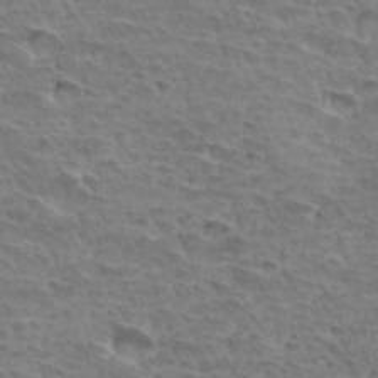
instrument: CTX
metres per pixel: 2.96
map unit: Hto
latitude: 34.0633
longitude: -44.5923
